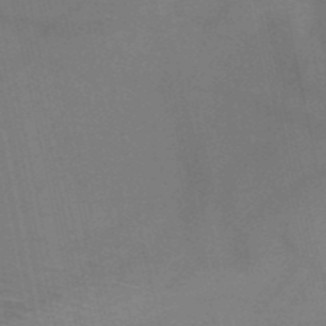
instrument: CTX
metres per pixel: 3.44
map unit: HNb
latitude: -51.1998
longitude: -42.2901
